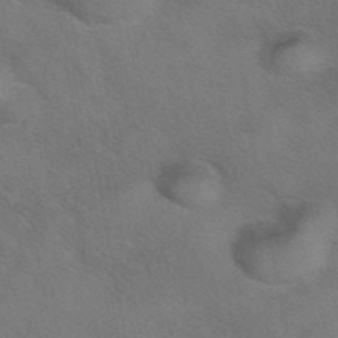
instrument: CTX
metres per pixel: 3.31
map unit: eAb
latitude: 42.3656
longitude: 107.8423
